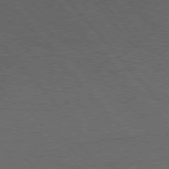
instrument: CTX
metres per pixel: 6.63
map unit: Hpe
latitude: 76.4223
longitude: -157.3292
